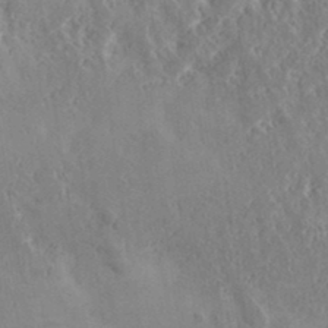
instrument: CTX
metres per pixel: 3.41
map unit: eHh
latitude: 34.6301
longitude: -134.2900
